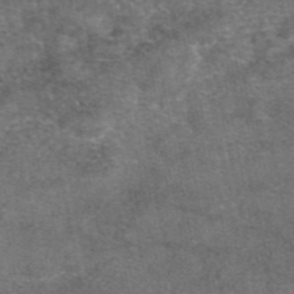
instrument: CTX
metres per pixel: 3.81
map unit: eAb
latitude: 47.8206
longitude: 108.2739
